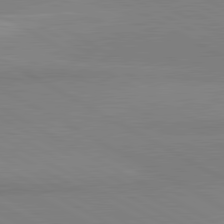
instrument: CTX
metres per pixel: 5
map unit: lApd
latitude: 81.4993
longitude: 159.9556
